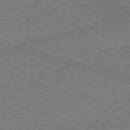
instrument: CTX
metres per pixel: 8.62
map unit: lApd
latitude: 79.6316
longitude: 170.5385
